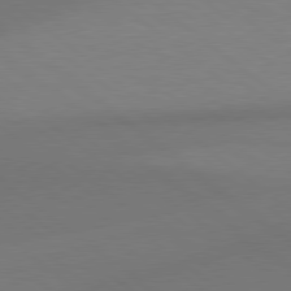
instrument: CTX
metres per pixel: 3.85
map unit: Hpe
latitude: 78.9136
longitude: -150.3656
